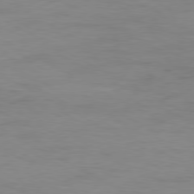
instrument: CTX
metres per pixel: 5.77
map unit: Ap
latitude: -80.5952
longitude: -51.0836
